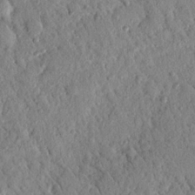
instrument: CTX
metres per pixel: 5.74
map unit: Nhu
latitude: 21.4805
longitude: -77.4804
